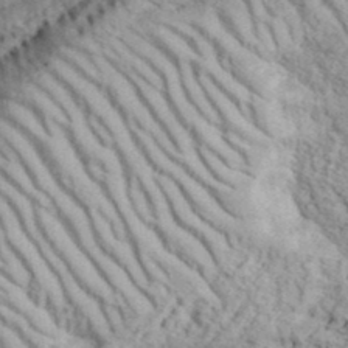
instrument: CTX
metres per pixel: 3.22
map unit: eHh
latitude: 37.5938
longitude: -80.4601
